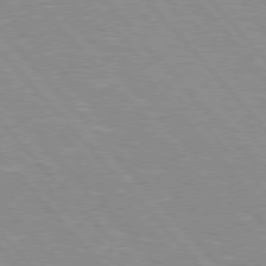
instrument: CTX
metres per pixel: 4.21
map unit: Hpe
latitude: 76.1011
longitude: -126.4412
